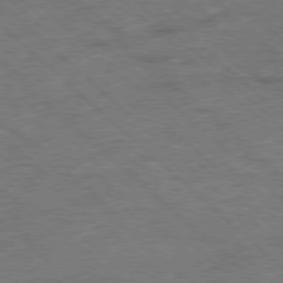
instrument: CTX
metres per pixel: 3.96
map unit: Hpe
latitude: -78.2361
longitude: 16.5196
